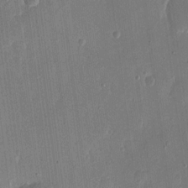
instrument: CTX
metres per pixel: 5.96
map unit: eHh
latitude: 14.7625
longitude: -69.3671
